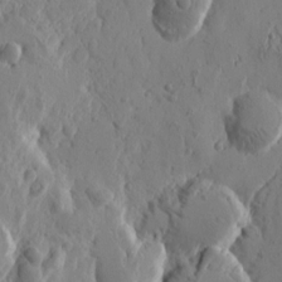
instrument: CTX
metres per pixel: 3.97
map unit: Htu
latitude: -0.7653
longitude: -177.3104
